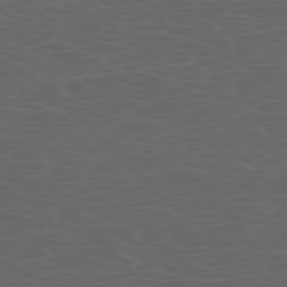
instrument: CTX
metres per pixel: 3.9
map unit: Ap
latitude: -77.3321
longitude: -75.9339
